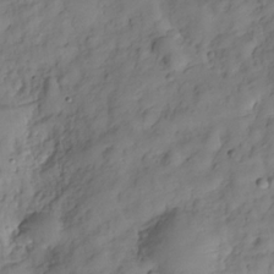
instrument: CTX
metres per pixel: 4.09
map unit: Hve
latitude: -29.3132
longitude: 93.5021
